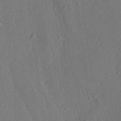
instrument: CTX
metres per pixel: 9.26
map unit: Aa
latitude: 27.4427
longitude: -139.4993
